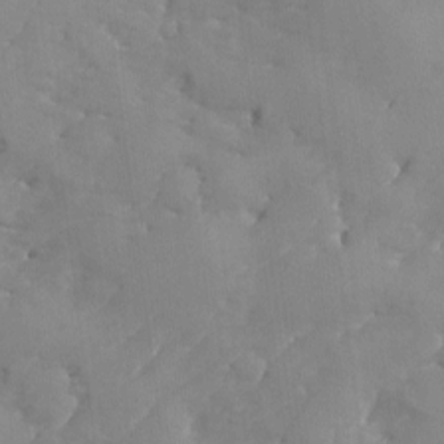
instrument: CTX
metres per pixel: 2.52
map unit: Ave
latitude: -8.5196
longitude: -117.4238
